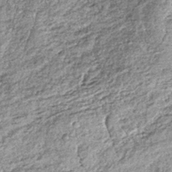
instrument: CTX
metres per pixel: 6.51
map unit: lHb
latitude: -38.5385
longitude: 67.8801
